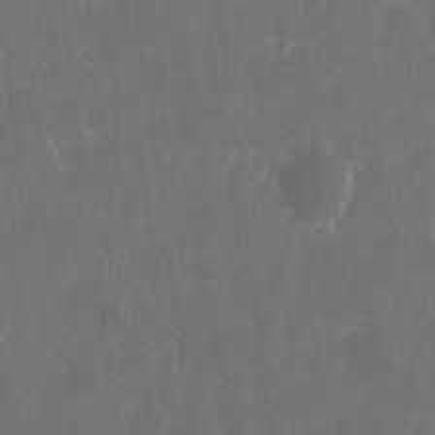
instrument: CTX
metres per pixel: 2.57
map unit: eHh
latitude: 11.5749
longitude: -72.5735
